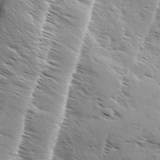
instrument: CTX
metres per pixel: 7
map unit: Ave
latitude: 0.7813
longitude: -111.0837
